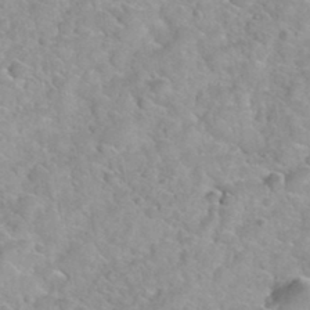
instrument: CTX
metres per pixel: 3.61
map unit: Hto
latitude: 35.6127
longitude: -51.4048
